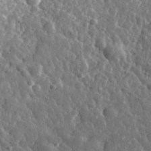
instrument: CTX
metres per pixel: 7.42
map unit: eHh
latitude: 34.8569
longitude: -80.1011
